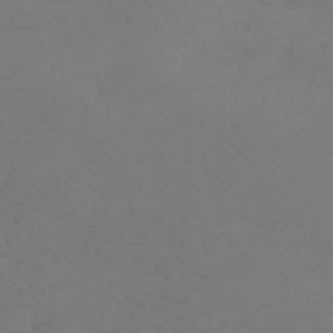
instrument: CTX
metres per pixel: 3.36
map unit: Nve
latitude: -59.0297
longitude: 60.0472
